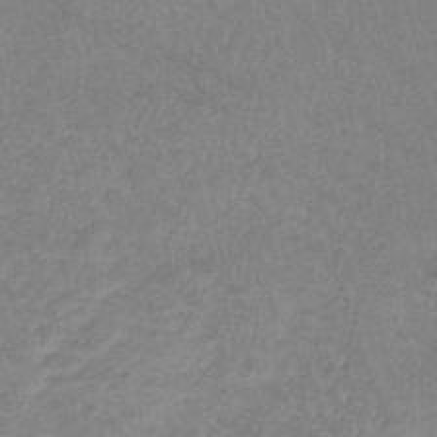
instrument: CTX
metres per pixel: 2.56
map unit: lHb
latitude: -34.8975
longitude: 71.6722
